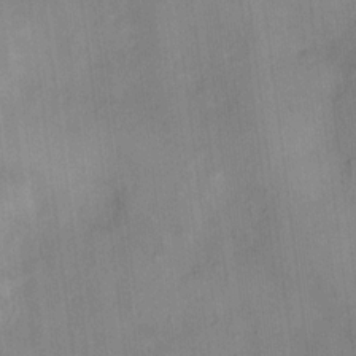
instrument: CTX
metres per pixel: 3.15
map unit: Hto
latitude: 15.0837
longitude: -39.5938
